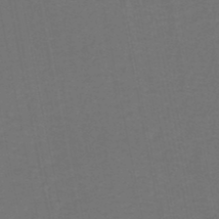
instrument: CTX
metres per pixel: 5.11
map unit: HNhu
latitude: -49.3132
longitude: 100.5951
